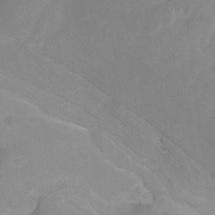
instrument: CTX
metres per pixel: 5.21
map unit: Nhu
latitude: -13.1620
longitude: -58.2145
